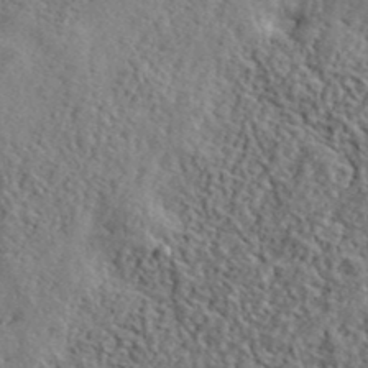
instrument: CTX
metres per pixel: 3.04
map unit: lHvf
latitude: 41.4048
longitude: -87.7449
